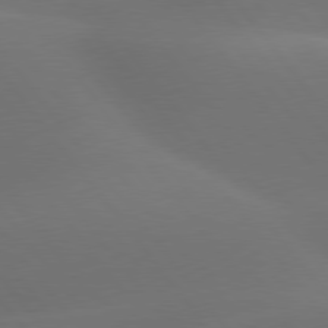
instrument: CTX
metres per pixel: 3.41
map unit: lApd
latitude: 77.8394
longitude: -52.4790
